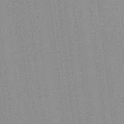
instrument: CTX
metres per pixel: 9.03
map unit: lHvf
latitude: -13.1053
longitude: -103.3670
